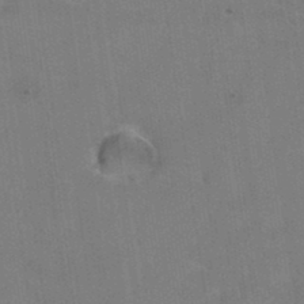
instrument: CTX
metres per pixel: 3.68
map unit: Hto
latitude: 36.6491
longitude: -46.5735
